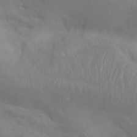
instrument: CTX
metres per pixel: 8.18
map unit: Aa
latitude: -8.0283
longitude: -78.4223
